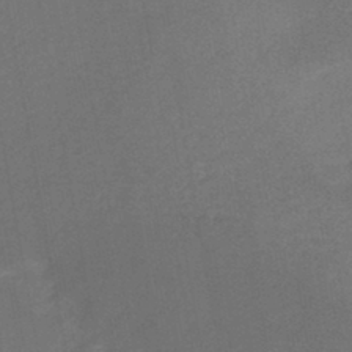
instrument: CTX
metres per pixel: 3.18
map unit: HNb
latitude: -44.5007
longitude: -38.5357
